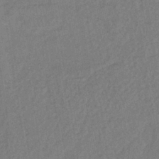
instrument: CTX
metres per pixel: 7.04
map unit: lHb
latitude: -38.1417
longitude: 63.0297
